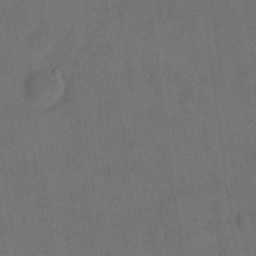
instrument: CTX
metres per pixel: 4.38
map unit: eHh
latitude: 18.8569
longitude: -64.8758
